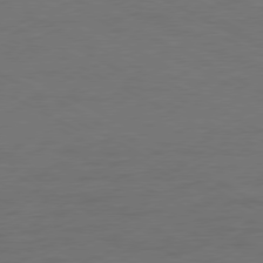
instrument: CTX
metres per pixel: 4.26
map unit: Ap
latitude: -77.2754
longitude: -74.8002
